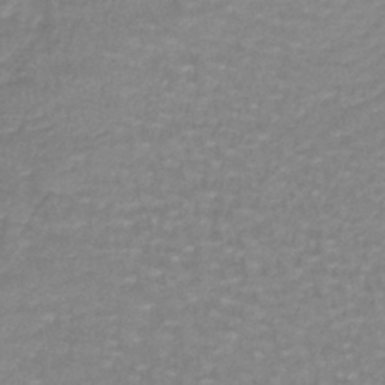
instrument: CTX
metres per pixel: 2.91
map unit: lHb
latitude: -41.7100
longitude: 58.2172
